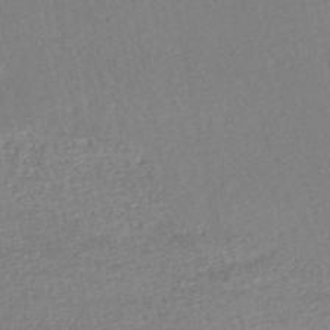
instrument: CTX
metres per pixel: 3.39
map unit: HNhu
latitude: -47.8800
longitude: 103.1242
